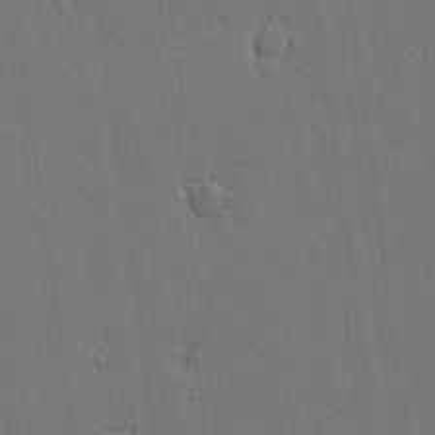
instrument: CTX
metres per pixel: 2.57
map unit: lAvf
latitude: 15.4994
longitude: -126.9892
